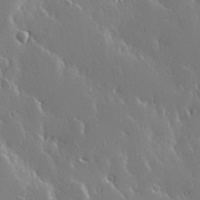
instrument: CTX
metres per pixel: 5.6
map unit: Hve
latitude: 27.5938
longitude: 150.1606
